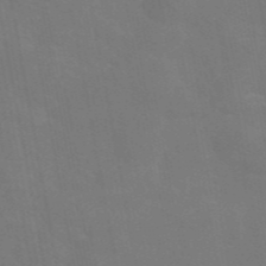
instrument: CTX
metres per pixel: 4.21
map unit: eAb
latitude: 45.7638
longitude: 121.5966
